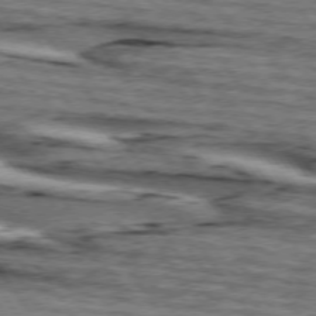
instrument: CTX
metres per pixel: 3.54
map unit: lApd
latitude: 74.3845
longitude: -75.2915
